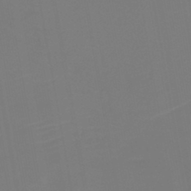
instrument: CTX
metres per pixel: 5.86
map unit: HNb
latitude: -46.5573
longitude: -48.0444
